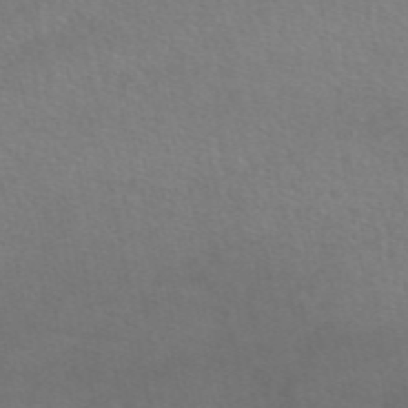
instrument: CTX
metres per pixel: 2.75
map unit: eAb
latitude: 47.3482
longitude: 102.0661
